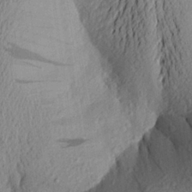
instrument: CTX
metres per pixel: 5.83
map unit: Aa
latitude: 23.3482
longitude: -150.0255
